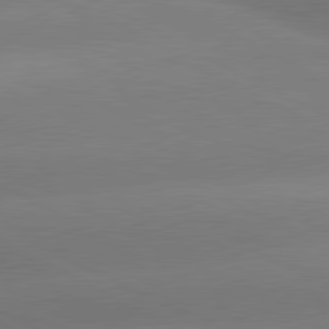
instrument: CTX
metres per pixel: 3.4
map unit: lApd
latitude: 80.6490
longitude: -151.0458
